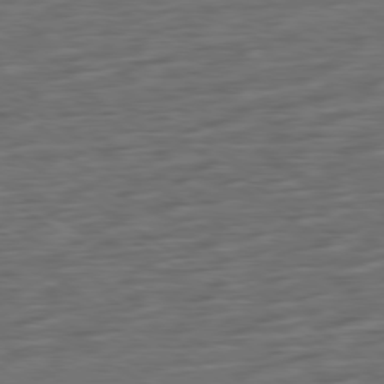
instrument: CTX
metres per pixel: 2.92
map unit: Ap
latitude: -80.0094
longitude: -53.2348
